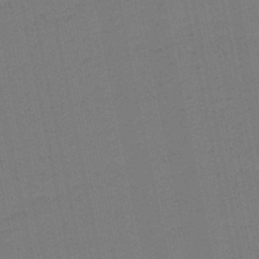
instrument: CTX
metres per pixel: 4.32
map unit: lHb
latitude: -49.9556
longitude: 80.4818
